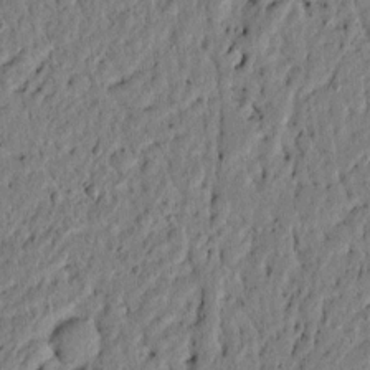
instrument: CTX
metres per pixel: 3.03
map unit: lAvf
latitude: 4.9703
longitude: 165.4455
